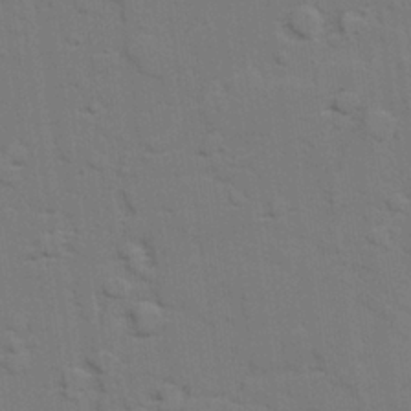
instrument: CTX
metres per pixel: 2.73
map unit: lAvf
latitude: 27.7450
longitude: -108.7246
